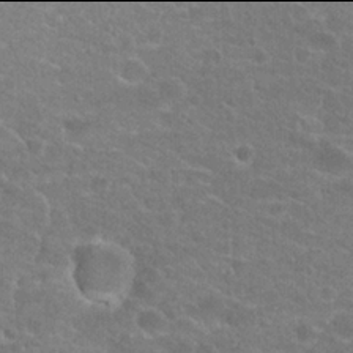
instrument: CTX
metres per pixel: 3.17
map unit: Hto
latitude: 21.9906
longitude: -43.8961
